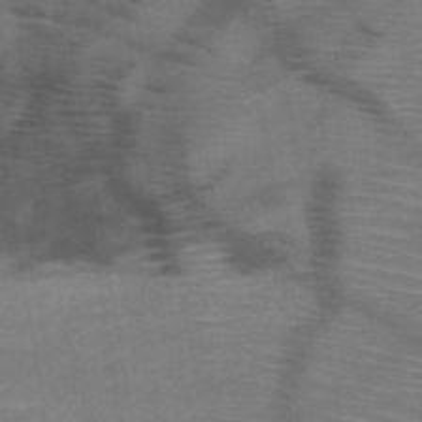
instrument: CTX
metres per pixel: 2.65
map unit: HNb
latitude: -50.0661
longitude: -45.0080
